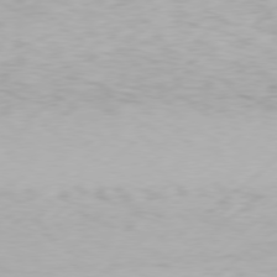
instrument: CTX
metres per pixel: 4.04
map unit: Hpe
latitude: 77.4048
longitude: -131.0081
